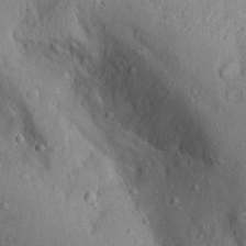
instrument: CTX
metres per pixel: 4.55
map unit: Aa
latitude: 29.4237
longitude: -131.4238
